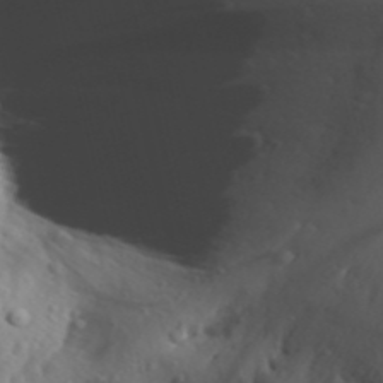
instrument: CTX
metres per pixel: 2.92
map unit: Aa
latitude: 30.3657
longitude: -135.8016
